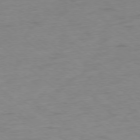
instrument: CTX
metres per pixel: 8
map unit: Ap
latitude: -77.2943
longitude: -76.8569
